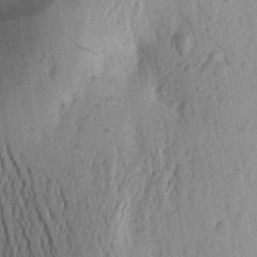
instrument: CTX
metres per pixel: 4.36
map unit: Aa
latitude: 24.6868
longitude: -149.9717
